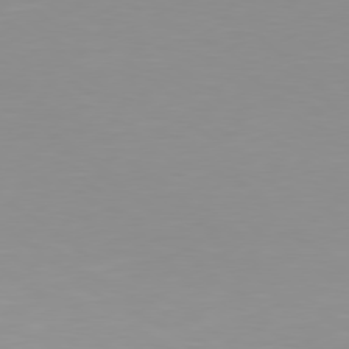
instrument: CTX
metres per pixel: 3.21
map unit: Hpe
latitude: 78.4979
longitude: -142.2523
